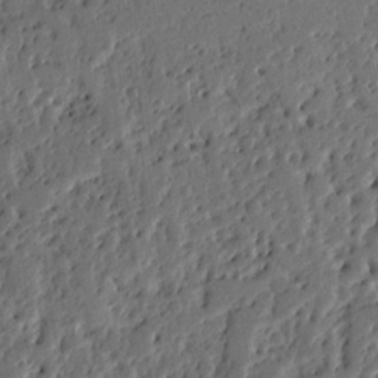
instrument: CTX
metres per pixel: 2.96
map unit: Ht
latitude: 10.3656
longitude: -77.5938
